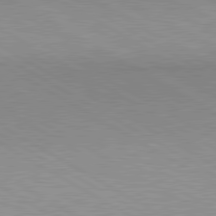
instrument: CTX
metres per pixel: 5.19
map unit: lApd
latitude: 80.6301
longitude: 150.8786
